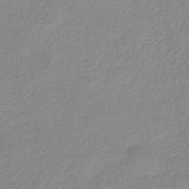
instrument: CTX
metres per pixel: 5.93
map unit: HNhu
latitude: -40.2739
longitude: 94.5573
